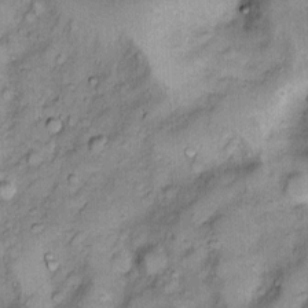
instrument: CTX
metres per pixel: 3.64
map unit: Htu
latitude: -5.3698
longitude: 158.4062
